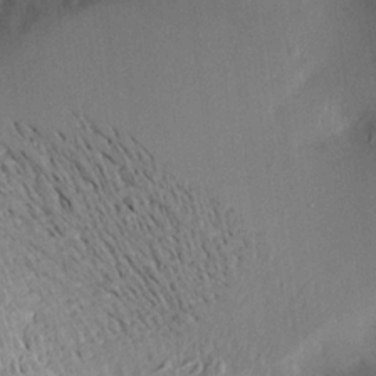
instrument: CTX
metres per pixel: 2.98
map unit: Aa
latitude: 15.9906
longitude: -148.5357
